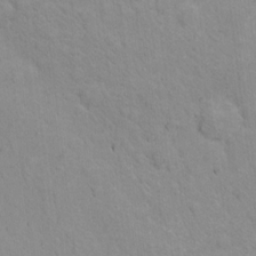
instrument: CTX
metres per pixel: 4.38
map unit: Nhu
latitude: 16.4601
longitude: -33.0270
